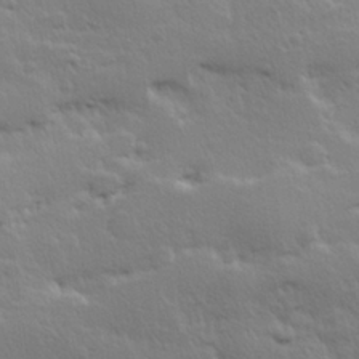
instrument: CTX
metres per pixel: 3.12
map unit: Hve
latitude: 24.3089
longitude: 144.7085
